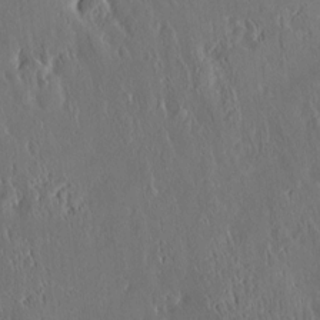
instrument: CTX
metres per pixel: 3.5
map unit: Nve
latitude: -7.5966
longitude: 173.3509
